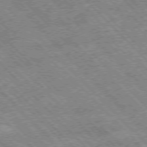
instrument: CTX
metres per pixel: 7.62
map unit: Hpe
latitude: -76.9920
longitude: 13.4832
